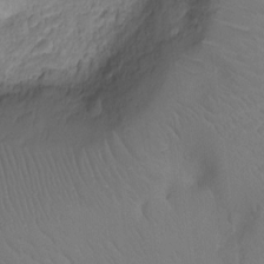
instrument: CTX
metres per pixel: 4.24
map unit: Nhu
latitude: -11.3132
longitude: -21.7072
